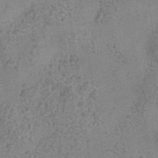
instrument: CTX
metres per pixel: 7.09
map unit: Hve
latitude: -34.6707
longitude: 89.7855
